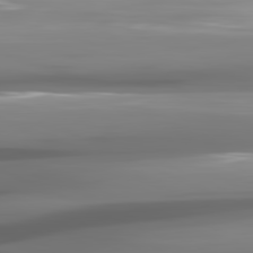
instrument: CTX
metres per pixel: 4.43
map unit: lApd
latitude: 81.5938
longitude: -141.9717
